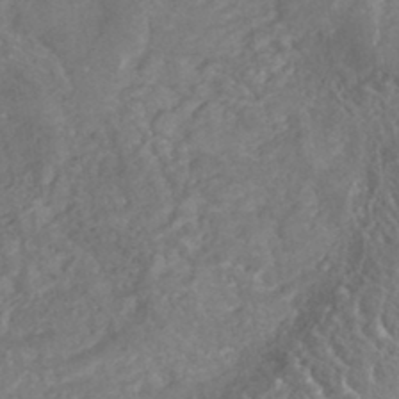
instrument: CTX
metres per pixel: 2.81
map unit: HNhu
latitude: -44.5574
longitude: 94.9919
